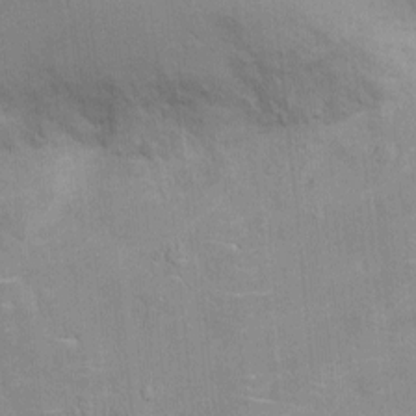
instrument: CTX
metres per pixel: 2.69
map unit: Ht
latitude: -2.7085
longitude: -14.6302
